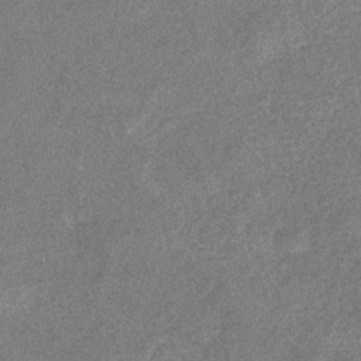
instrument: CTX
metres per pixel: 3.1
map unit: eHb
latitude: -35.3699
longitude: 78.3684
